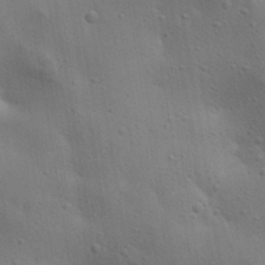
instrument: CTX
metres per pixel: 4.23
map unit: lAa
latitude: 18.4412
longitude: -138.8947
